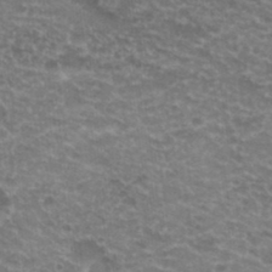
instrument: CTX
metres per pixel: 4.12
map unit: Hto
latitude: 20.2712
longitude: -36.6491
